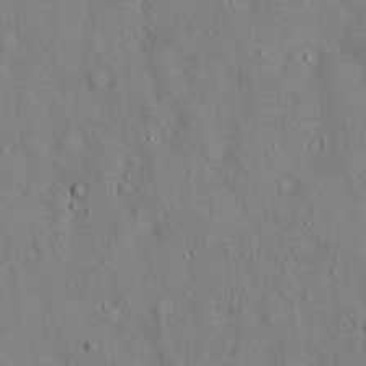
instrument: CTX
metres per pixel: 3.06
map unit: Hto
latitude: 18.3089
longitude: -60.3467
